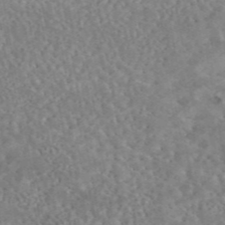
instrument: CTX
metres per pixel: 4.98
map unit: eAb
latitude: 44.9891
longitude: 124.3684
